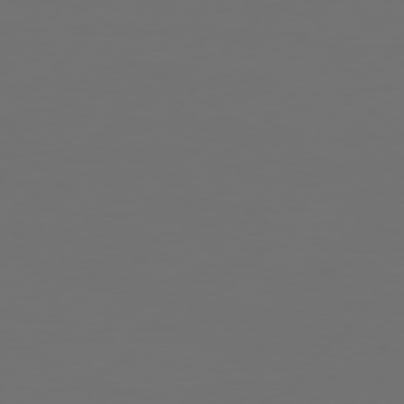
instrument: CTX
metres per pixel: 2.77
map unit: Hpe
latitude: 75.3482
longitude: -129.0458
